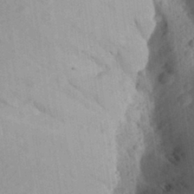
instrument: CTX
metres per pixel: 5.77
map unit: Aa
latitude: 27.4238
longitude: -145.5371
